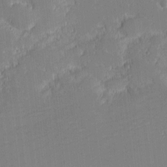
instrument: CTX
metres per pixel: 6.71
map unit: eHh
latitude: -2.3306
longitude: -82.9702
